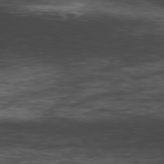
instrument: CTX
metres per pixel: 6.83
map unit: Hpe
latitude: -78.8975
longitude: 13.0109
